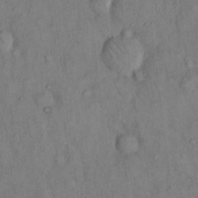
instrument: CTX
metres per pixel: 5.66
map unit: Hto
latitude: 13.5560
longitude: -58.5357
